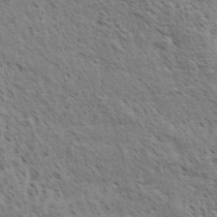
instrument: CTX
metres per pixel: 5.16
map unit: eHh
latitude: 34.2522
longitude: -140.9324
